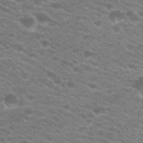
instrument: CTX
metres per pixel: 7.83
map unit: Hto
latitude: 21.8961
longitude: -37.5371
